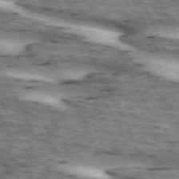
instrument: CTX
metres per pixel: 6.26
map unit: lApd
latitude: 72.8002
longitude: -55.0080
